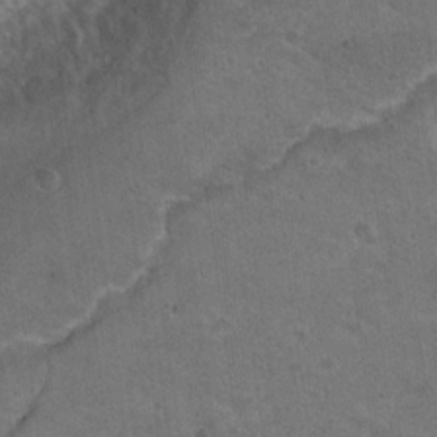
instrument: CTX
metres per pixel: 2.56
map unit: Nhu
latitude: 18.7246
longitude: -29.8961
